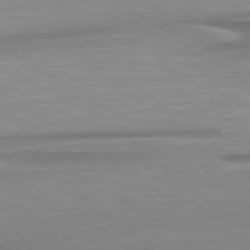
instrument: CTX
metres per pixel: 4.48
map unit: lApd
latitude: 79.3293
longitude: -114.3278
